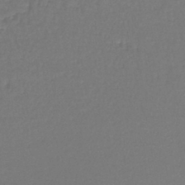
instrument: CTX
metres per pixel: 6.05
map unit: lHb
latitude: -43.5210
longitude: 58.8785
